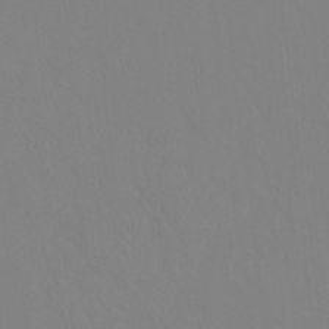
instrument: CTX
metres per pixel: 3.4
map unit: Ht
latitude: -9.1620
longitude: -34.8380
